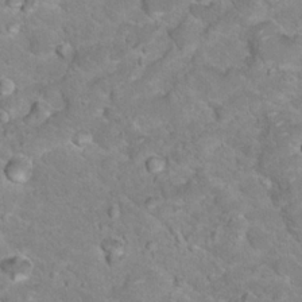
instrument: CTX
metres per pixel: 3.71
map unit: Hto
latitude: 18.5923
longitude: -36.0444
